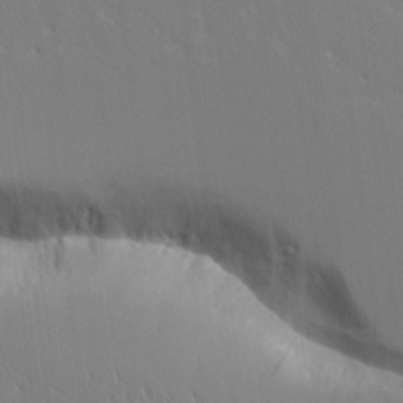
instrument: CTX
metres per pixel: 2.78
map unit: Aa
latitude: 11.8961
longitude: -127.6883
